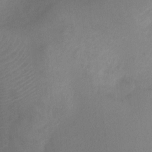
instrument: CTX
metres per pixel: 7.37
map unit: Ht
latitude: 2.3278
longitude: -26.0444
